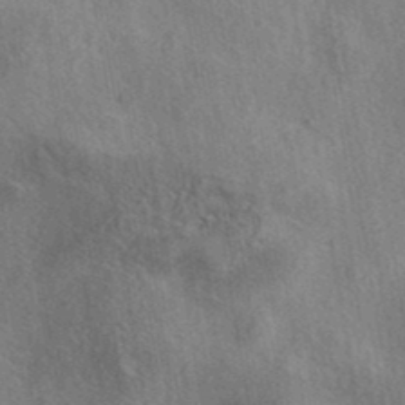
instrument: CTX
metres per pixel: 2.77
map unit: eAb
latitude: 38.9891
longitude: 112.5574
